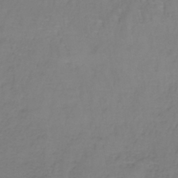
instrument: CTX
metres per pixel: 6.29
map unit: lHb
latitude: -37.7666
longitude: 61.7289
